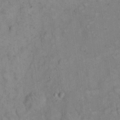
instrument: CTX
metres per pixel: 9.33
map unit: eHh
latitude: 19.4804
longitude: -61.9339
